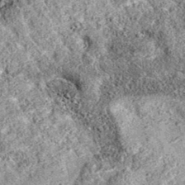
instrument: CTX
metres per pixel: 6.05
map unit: eAb
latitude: 36.4223
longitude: 111.7667
